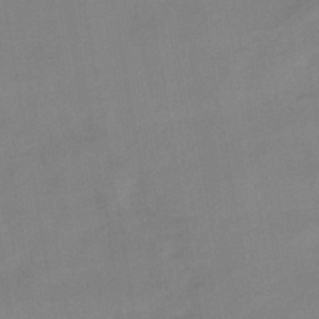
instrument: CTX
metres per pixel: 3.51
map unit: lHb
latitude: -45.1431
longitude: 73.0297
